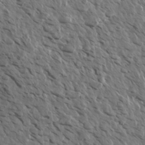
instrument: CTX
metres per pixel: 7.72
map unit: Aa
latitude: 13.7828
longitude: -143.1970
